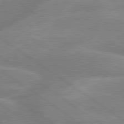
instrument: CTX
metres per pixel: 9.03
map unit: lApd
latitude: 79.5371
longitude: -121.7450
